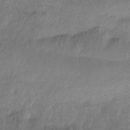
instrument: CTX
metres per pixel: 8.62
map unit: Ht
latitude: -16.4818
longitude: -46.0444
